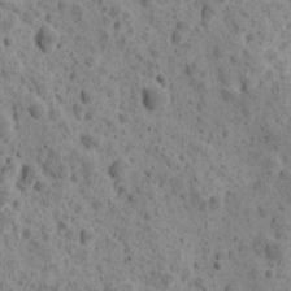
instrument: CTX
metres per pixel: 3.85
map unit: Ave
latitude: 11.1781
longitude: -105.6316
